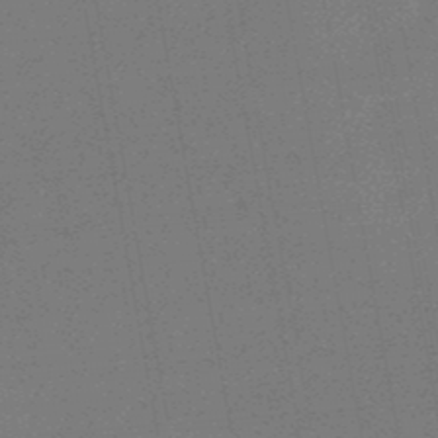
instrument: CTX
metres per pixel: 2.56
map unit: lHb
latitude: -48.5385
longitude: 82.5385
